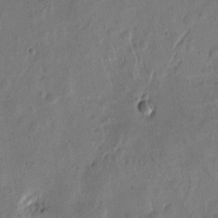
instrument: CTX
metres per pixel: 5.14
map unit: Htu
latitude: -3.4265
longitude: -177.4804
